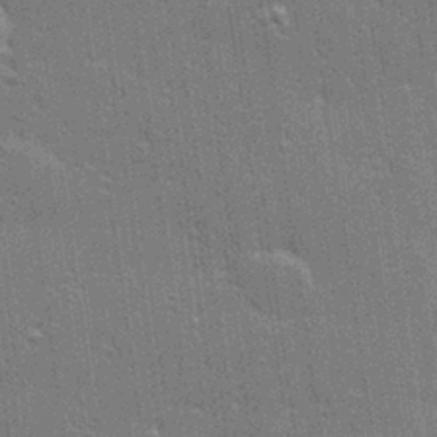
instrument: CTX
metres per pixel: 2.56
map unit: Hve
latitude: 28.1389
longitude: -92.9702
